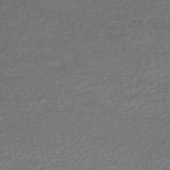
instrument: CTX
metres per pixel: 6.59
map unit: HNhu
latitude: -47.9556
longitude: 103.8422
